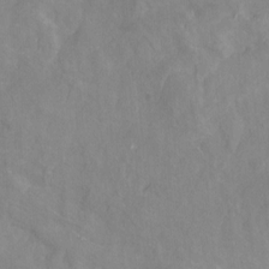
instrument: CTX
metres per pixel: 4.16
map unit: Ht
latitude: -13.7478
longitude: -57.8016
